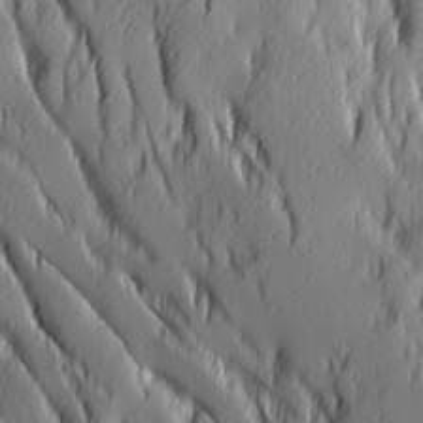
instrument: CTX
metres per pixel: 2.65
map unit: Ave
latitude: 14.1767
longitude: -132.1767
